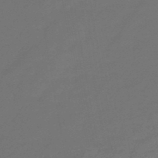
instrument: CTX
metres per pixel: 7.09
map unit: eHb
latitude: -47.6910
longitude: 88.4440
